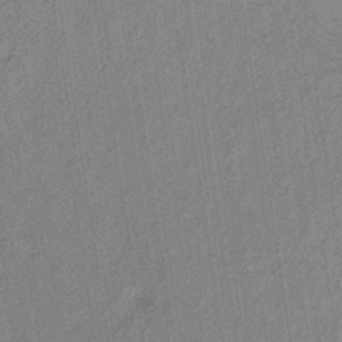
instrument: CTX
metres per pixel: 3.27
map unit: lHb
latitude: -34.5196
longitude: 70.6519
